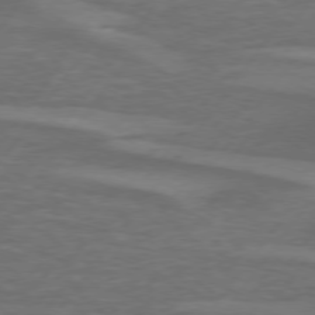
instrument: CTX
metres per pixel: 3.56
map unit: lApd
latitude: 74.7813
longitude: -78.7624
